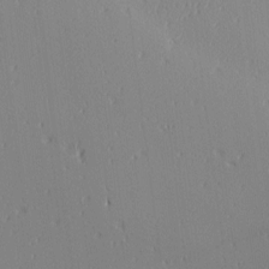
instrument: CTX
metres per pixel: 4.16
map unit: Ave
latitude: 2.8569
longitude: -114.4978
